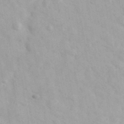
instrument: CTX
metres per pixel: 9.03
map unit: Ave
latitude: 39.9717
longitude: -107.1025
